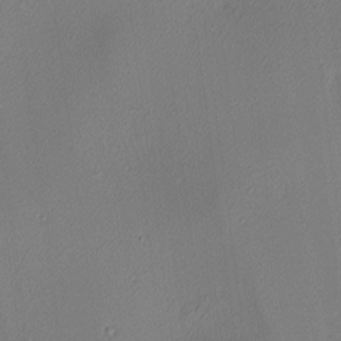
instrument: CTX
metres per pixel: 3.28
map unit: lAa
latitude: 3.0080
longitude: -115.9339
